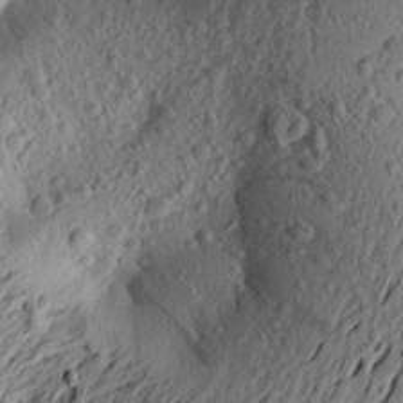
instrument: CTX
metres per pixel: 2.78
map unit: Aa
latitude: 22.5735
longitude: -149.2915
